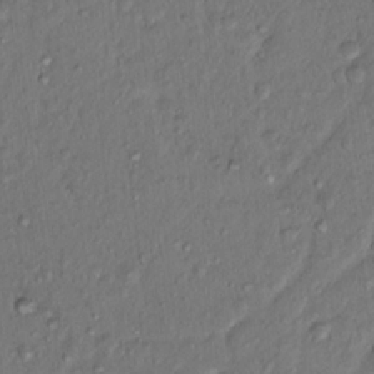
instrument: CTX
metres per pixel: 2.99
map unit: Hto
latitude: 15.6883
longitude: -30.5924
